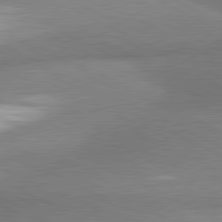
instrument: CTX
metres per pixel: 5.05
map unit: lApd
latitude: 81.0080
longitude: 164.8030
